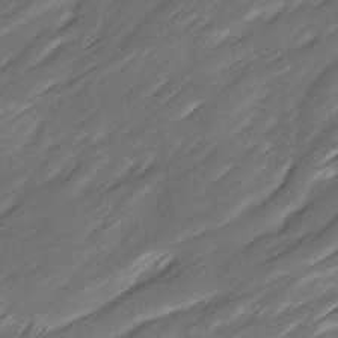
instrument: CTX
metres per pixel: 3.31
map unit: Ave
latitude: 16.1011
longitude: -136.0633
